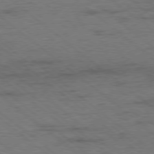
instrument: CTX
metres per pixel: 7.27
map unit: Ap
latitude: -78.7652
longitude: -50.3656
